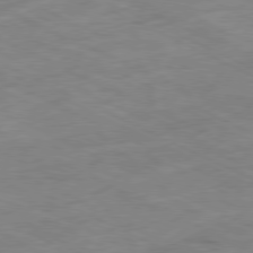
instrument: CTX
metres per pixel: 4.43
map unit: Ap
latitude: -80.1795
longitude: -67.9528
